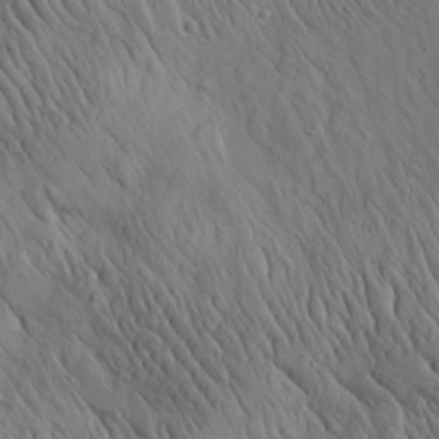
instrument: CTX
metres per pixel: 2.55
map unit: Aa
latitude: 26.6869
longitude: -142.1956
